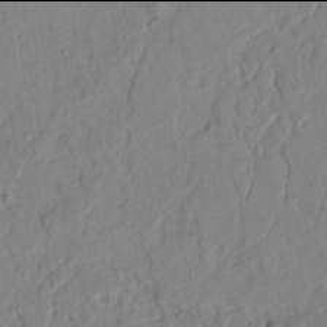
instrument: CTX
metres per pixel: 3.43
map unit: Nhu
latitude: 17.9906
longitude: -78.3279
